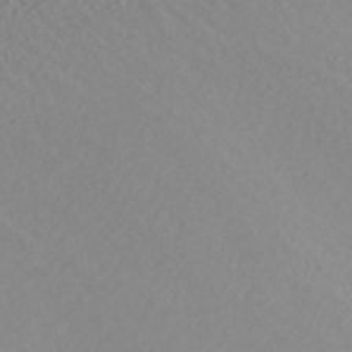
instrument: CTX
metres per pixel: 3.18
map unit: HNhu
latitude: -45.6722
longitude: 97.4832
